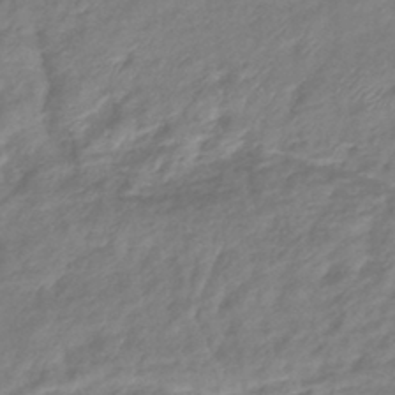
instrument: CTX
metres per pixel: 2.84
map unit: eHb
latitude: -41.5021
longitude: 81.8612
